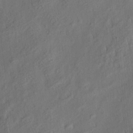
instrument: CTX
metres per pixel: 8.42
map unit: eHh
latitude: 6.4223
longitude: -77.1025
